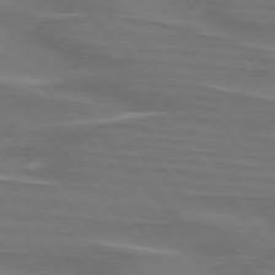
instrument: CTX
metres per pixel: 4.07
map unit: lApd
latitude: 75.5182
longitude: -80.5735
